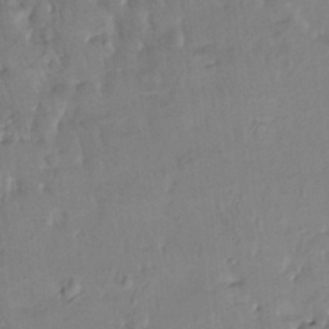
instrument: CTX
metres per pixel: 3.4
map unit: HNhu
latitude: 4.4979
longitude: 14.0661
